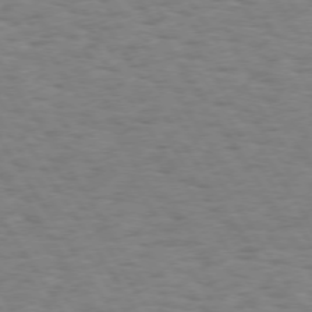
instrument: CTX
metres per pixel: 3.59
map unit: Hpe
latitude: 73.2915
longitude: -140.2333
